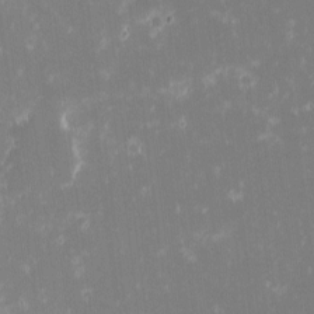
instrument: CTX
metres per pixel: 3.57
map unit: eHh
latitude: -1.9179
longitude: -86.7057
